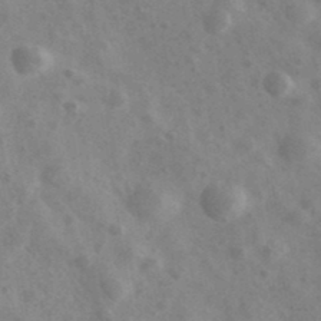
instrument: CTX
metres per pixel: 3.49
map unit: Ave
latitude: 39.0269
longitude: -107.0269
